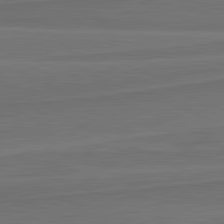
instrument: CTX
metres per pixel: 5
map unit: lApd
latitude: 82.1199
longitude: 168.6518
